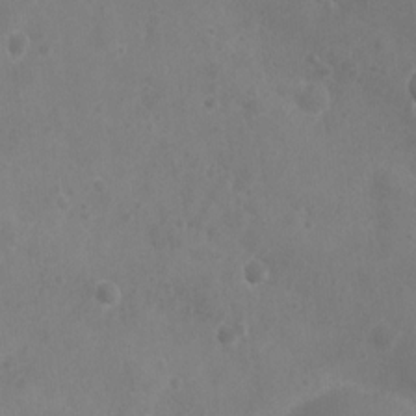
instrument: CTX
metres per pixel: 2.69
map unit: Nhu
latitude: 5.8205
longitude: -19.1403
